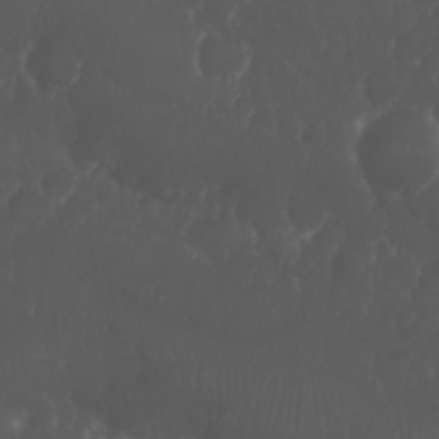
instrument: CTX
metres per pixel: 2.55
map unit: Nhu
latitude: 26.4601
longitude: -64.7624
